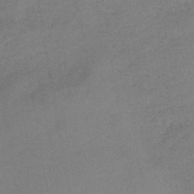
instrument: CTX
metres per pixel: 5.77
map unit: eHb
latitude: -41.9556
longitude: 79.9367
